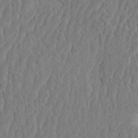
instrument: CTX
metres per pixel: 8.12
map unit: eHh
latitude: -3.4454
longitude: 14.9731
